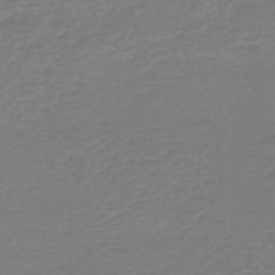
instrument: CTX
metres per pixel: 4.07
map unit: HNb
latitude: -46.5951
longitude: 52.7652
